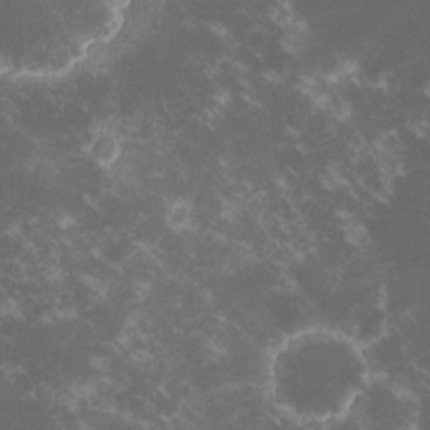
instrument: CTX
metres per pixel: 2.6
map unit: lHvf
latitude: -14.8786
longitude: -102.2522
